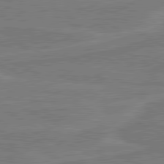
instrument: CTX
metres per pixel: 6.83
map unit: lApd
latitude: 80.8380
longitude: 168.2739
